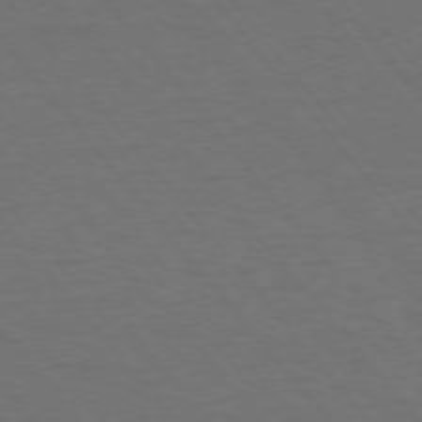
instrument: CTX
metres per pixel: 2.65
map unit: Ap
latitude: -76.2739
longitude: -62.4034
